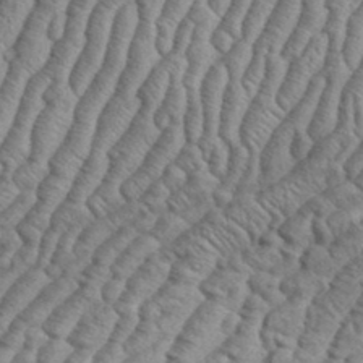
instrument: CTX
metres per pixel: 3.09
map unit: eHh
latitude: 37.0270
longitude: -137.0837
